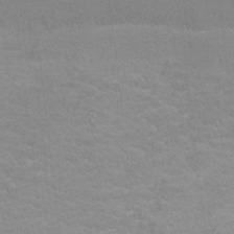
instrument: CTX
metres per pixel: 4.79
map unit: Hto
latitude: -0.3685
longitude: -33.3293
